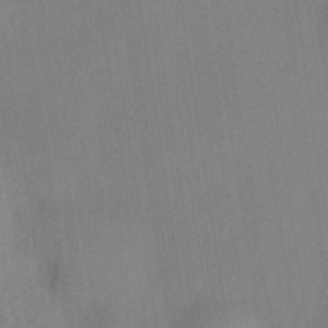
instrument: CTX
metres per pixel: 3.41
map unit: HNhu
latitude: 13.6883
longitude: 10.8975
